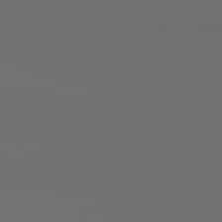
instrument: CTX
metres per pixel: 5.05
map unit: lApd
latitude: 83.5938
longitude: -131.9528
